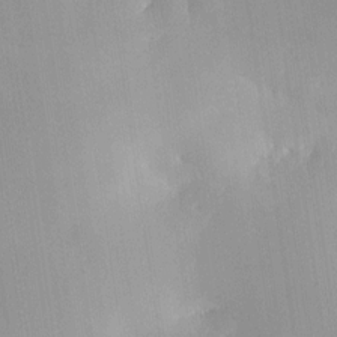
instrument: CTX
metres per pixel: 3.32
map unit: HNhu
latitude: 9.4993
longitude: 15.6344
